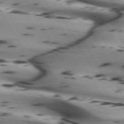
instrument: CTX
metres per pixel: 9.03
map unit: lApd
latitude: 72.3846
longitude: -52.2712
